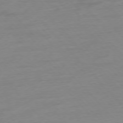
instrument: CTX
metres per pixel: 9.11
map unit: Hpe
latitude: -76.8219
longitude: -14.6680
